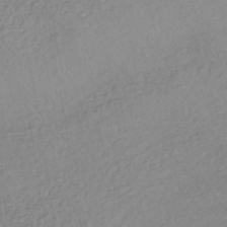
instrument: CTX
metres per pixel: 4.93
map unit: HNhu
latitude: -43.8233
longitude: 101.6721
